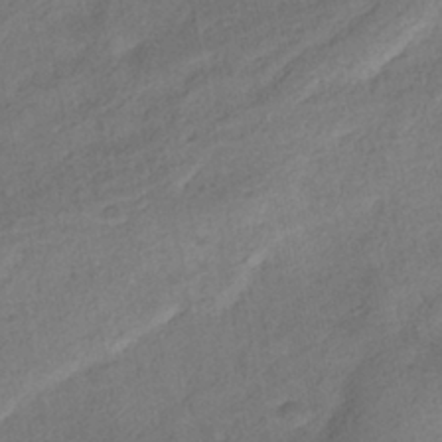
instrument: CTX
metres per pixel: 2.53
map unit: HNhu
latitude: -39.1431
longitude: 95.1620
